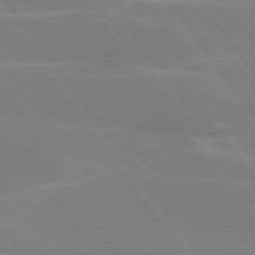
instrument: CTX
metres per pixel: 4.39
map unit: lApd
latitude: 75.0836
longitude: -67.1970
